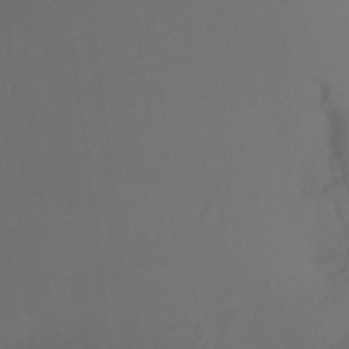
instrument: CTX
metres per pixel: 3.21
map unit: Ht
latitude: -9.2943
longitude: -38.1767
